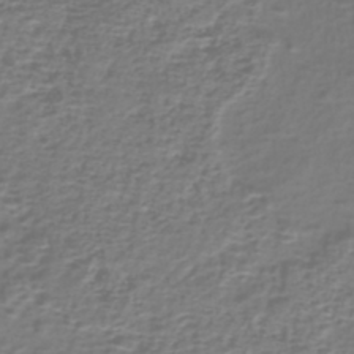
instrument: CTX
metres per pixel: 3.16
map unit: eHh
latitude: -43.3131
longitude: -33.0458
